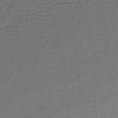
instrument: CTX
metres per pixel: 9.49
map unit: lHb
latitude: -38.3495
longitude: 60.0472
